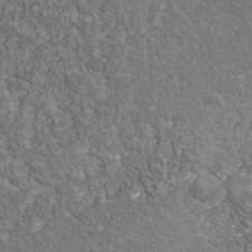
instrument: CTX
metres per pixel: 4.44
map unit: Nhu
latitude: -39.9745
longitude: -85.0459
